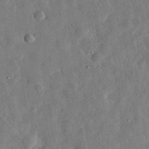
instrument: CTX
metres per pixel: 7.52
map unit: eHh
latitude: 31.7639
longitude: -76.4601
